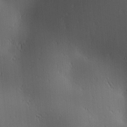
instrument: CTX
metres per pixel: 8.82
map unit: lAa
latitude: 1.9339
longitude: -115.5938
